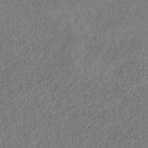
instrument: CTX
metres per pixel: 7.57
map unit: HNb
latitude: -32.0850
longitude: 59.0297
